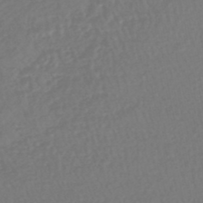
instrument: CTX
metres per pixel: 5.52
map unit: HNhu
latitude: -48.3873
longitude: 101.7666
